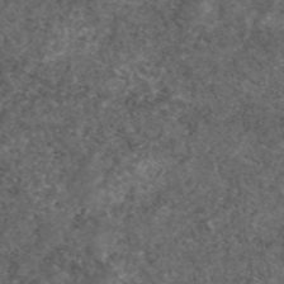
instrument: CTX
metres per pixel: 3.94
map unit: eAb
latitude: 47.4049
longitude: 117.8044
